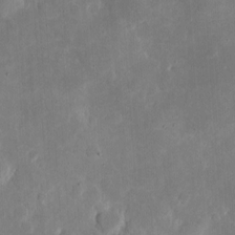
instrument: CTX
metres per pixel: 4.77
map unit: eHh
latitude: 5.4615
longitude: -70.4223
